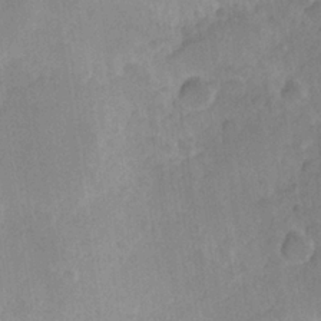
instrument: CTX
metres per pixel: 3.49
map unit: Hve
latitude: 24.3089
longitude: 145.1431
